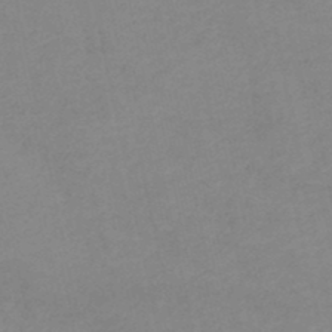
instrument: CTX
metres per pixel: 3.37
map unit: lHb
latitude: -46.6518
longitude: 61.4077
